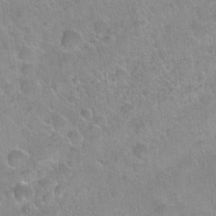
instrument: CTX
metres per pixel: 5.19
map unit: Hto
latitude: 21.7450
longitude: -52.4223
